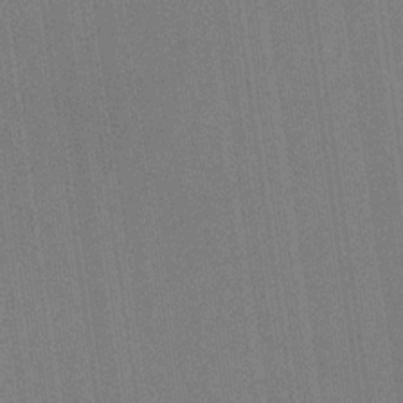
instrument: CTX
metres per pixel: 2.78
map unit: HNb
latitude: -32.6897
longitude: 57.6344
